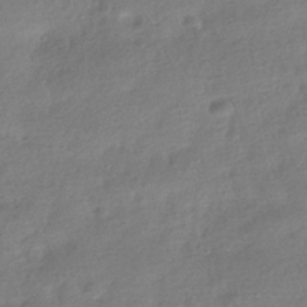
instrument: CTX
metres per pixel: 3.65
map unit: HNhu
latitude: -40.9164
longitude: 98.1228
